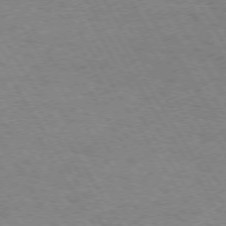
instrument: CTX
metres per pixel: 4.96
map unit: Hpe
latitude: 73.2726
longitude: -129.0269
